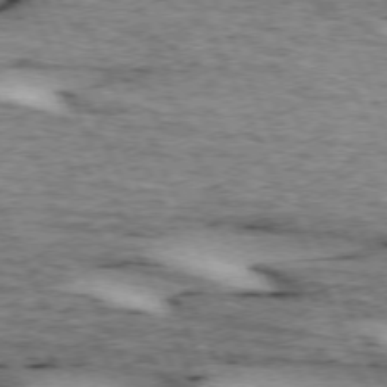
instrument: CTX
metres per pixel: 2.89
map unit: lApd
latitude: 72.9136
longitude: -54.0444
